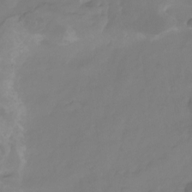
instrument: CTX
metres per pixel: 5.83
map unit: Nhu
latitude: -22.4629
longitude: -56.4601
